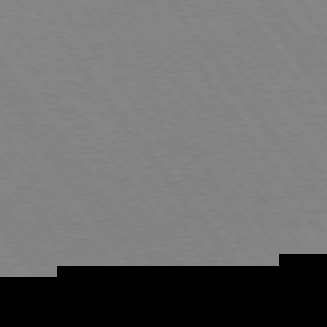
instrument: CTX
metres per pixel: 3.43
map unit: Ap
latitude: -74.7652
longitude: -77.8016
